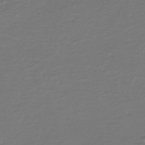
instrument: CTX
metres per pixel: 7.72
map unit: HNb
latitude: -47.5399
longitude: 52.9163
